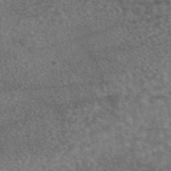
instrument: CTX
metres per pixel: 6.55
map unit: eAb
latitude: 45.2537
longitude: 108.3306
